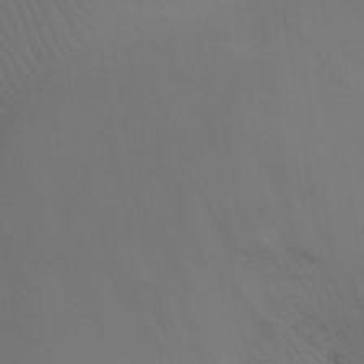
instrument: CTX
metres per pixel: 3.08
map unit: Ht
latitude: -10.9164
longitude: -27.9150
